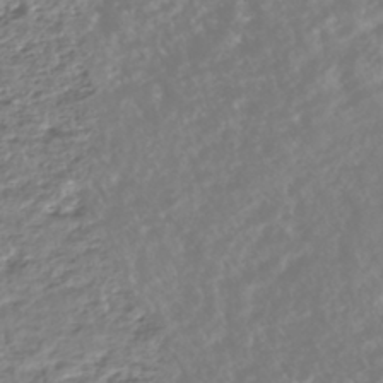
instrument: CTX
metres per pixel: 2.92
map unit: HNhu
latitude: -44.7274
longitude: 103.6155
